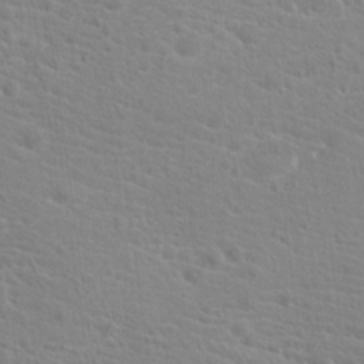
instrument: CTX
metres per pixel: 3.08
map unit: Hto
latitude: 20.6869
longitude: -39.5371
